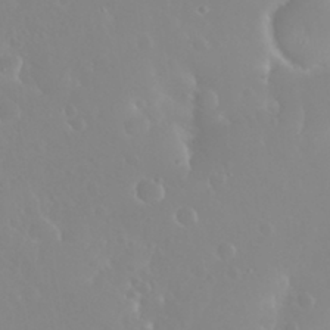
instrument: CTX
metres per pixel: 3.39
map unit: Nhu
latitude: 29.9906
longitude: -57.7071
